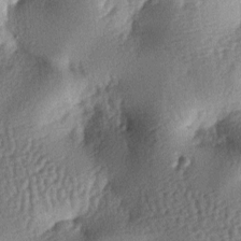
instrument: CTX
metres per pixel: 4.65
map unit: lAa
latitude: -7.9178
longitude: -127.9906
